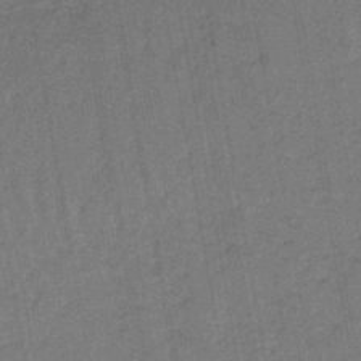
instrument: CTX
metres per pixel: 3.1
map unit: lHb
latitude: -43.0108
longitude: 63.0297
